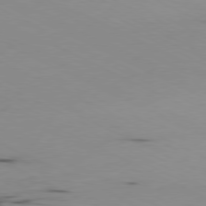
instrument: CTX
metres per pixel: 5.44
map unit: Ap
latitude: -80.8408
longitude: -93.9906
